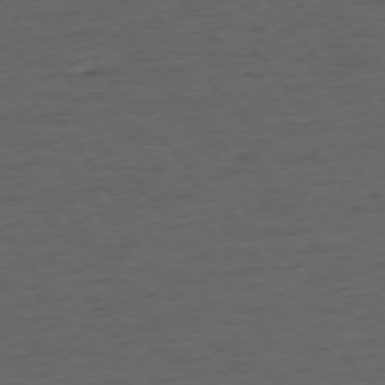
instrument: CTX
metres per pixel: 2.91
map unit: Ap
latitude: -75.7667
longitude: -84.2145
